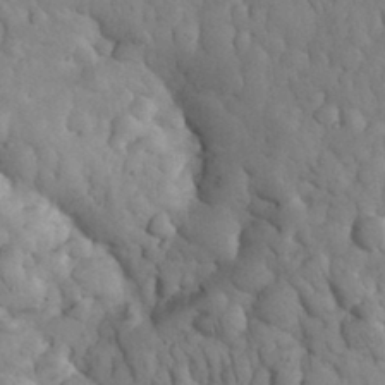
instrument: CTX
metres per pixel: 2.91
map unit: eHh
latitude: 32.3656
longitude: -65.7261
